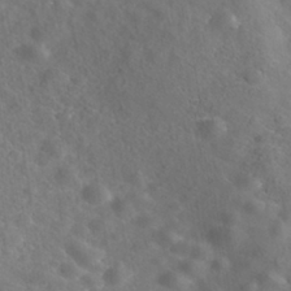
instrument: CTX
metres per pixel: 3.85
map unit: Nhe
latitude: -40.7841
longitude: -100.0444
